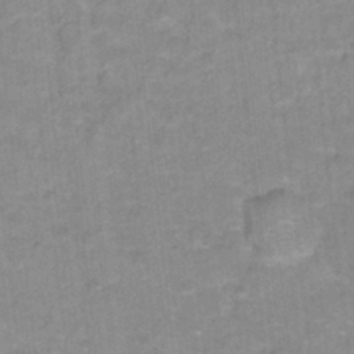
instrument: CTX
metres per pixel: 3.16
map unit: Hto
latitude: 17.1025
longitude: -35.1214
